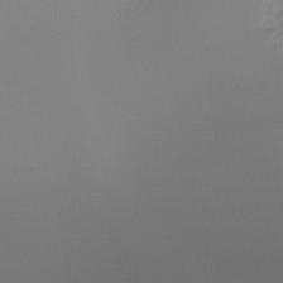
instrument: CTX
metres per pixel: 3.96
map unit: Htu
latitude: -14.7841
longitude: -45.1970
